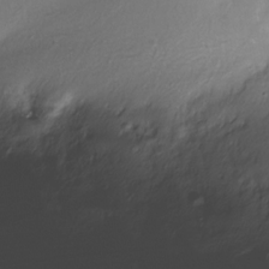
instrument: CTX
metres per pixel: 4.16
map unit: Nhe
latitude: -28.0472
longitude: -109.4993
